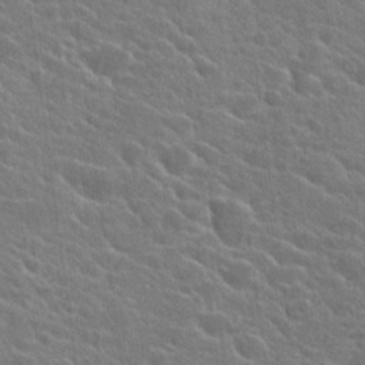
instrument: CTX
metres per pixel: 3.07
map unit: Hto
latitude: 24.3845
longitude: -40.9702
